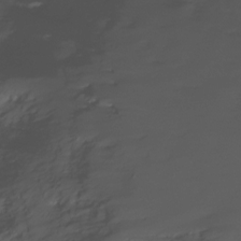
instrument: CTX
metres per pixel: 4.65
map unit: Nhu
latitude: -14.9164
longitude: -26.8002
